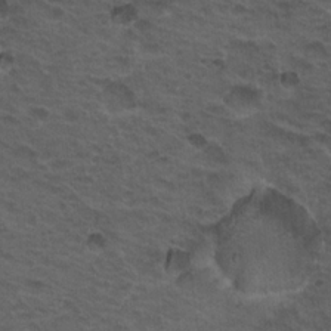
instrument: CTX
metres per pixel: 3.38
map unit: Hto
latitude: 19.1592
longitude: -32.2523
